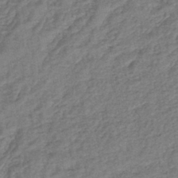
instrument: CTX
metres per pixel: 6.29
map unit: eHb
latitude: -43.3887
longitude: 83.7100
